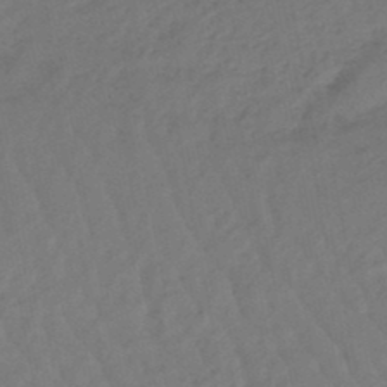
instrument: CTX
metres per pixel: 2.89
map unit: eHb
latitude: -46.6707
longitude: 80.8219
